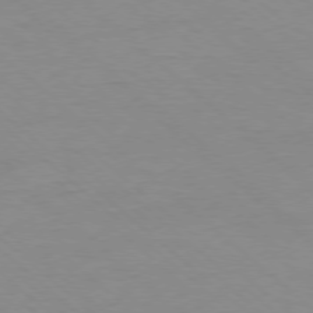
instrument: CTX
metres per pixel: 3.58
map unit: Ap
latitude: -78.1983
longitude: -98.6112
